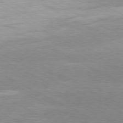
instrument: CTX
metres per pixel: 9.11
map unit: Hpe
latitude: -81.0865
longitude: 21.8233
